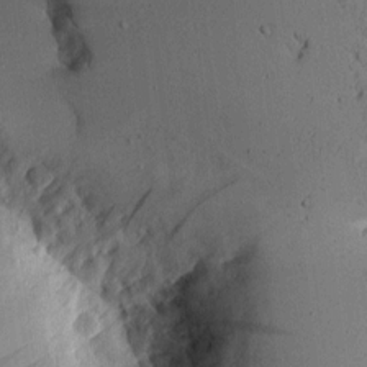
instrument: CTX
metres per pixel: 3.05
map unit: Aa
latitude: 10.1767
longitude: -127.5560
